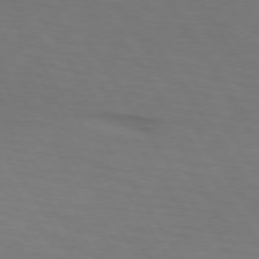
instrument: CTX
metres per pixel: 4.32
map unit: lApd
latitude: 73.3860
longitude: -75.2726
